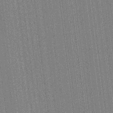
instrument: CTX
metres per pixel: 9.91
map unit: HNhu
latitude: 14.3846
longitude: 13.1809
